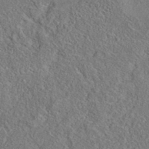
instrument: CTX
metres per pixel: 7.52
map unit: eAb
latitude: 35.7449
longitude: 111.4832
